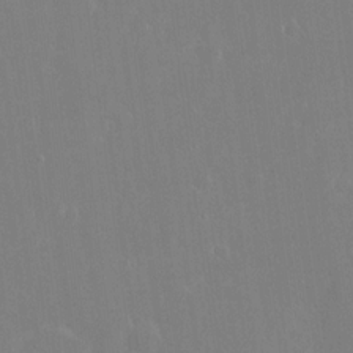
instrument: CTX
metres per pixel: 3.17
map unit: eHh
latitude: 14.6869
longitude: -72.1011
